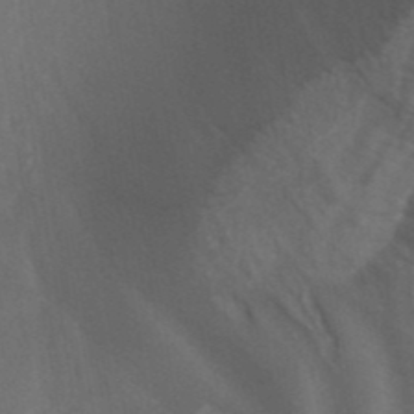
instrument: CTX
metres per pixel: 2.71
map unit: ANa
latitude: 40.0633
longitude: 29.0675
